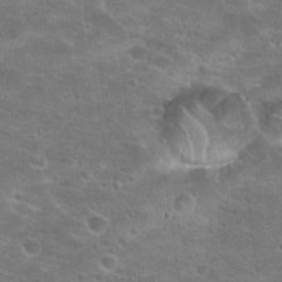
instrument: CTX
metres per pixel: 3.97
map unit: Hto
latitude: 23.3482
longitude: -44.1389
